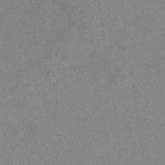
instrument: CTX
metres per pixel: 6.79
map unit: eHb
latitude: -34.8408
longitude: 73.2565
